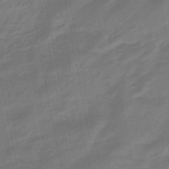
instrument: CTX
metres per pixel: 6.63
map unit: eHb
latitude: -45.7478
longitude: 87.8611
